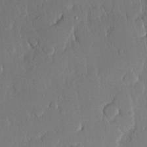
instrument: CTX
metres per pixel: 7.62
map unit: lHvf
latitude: 20.1011
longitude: 146.4629
